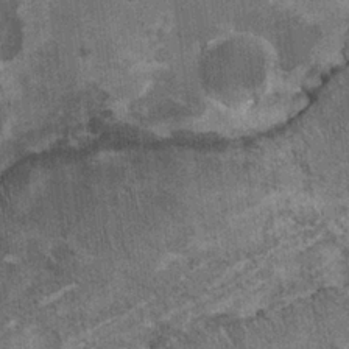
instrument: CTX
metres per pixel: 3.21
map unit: HNhu
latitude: 3.8583
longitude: 4.8408
